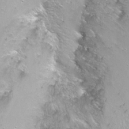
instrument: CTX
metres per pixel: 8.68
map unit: Nhu
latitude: -7.1242
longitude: -46.5735
